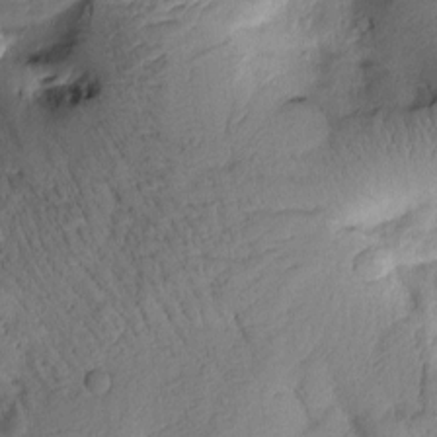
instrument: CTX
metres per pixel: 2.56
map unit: Htu
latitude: 0.8380
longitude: 174.8030
